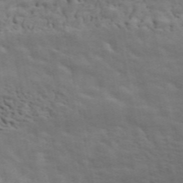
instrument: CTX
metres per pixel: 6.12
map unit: ANa
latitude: 47.2537
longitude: -82.9513
